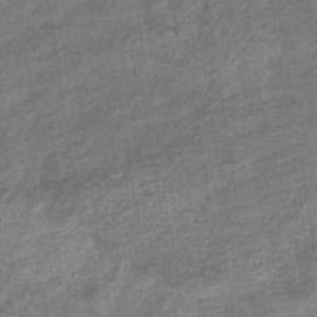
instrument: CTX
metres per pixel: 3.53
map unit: eHb
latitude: -35.5966
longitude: 78.1228
